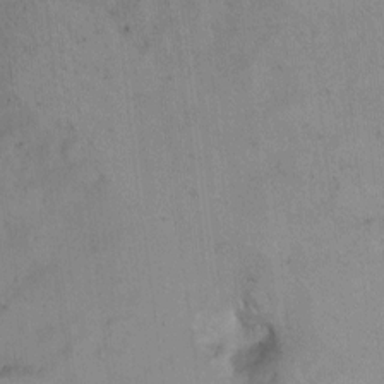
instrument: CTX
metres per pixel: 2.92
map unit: Hto
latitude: 6.4412
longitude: -36.9892
